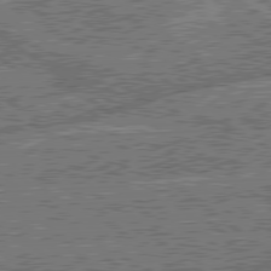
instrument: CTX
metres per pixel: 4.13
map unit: lApd
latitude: 79.3293
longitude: -143.9339
